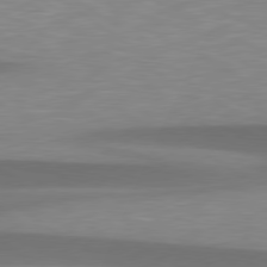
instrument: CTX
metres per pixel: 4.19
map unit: lApd
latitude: 79.3104
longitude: -95.0459
